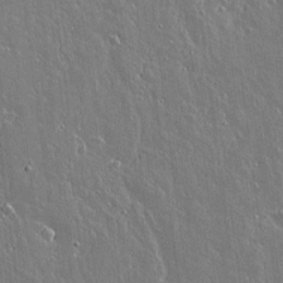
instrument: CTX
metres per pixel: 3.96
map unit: lAvf
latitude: 14.6113
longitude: -128.6301
